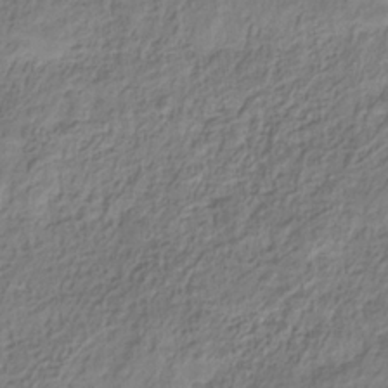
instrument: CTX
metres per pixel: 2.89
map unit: HNhu
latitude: -28.7463
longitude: 66.5574
